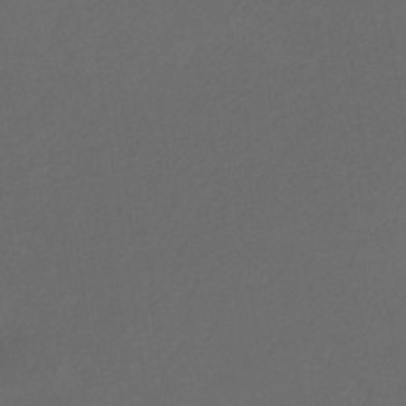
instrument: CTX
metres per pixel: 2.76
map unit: eHb
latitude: -32.1795
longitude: 72.1794
